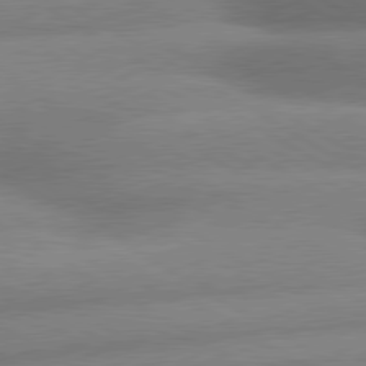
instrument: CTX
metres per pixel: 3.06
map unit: lApd
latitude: 80.0255
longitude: -163.2537
